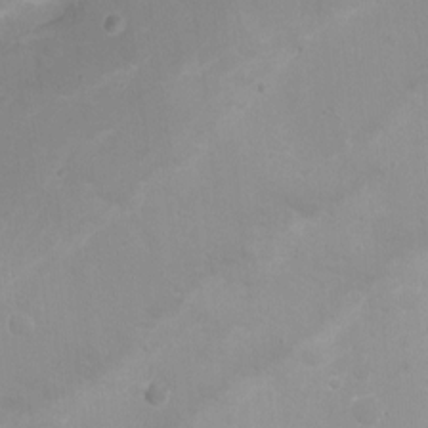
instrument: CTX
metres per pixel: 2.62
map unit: Hto
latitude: -11.4077
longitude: -37.8961
